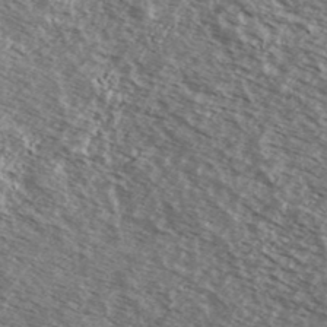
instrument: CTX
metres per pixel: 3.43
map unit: Ave
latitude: 38.7435
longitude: -109.2914
